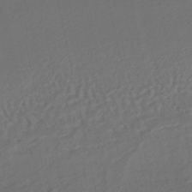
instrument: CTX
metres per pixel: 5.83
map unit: HNhu
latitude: -43.4265
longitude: 101.5588
